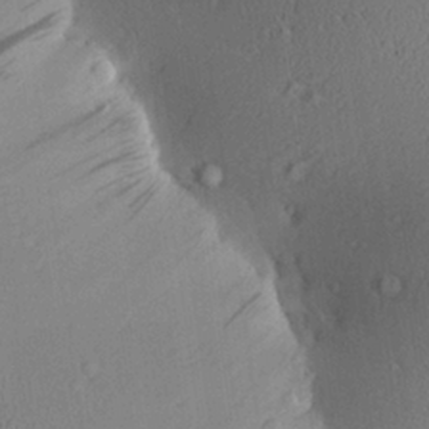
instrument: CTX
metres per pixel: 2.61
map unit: Aa
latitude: 27.0459
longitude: -135.0269
